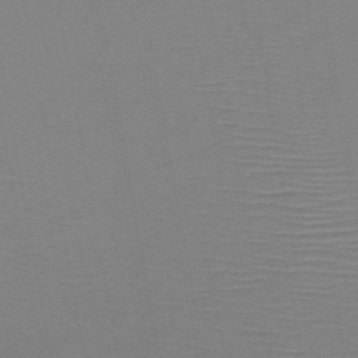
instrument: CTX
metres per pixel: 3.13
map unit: HNb
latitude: -46.2739
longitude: -42.6868
